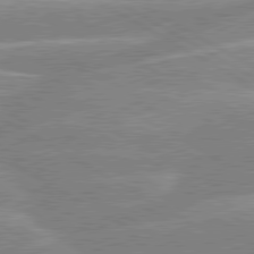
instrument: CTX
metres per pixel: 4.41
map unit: lApd
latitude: 80.1389
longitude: -131.8584
